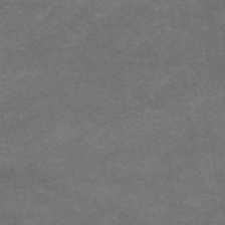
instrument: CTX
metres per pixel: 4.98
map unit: eAb
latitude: 47.8584
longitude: 125.3510
